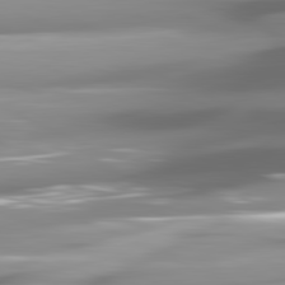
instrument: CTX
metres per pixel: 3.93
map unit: lApd
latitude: 81.6883
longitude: -145.8961
